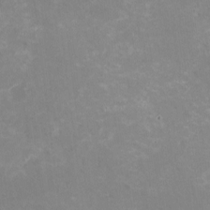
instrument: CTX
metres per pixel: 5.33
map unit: HNhu
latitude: -1.9179
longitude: -3.6883
